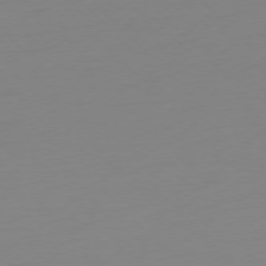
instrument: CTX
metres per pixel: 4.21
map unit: Ap
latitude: -77.2565
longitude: -78.6302
